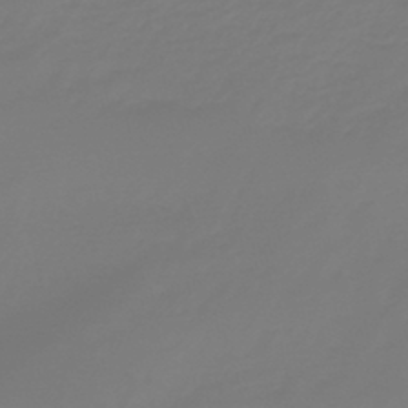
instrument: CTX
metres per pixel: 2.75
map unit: eHb
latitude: -46.3684
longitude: 84.7085
